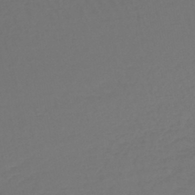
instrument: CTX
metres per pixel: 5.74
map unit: lHb
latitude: -43.2942
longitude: 65.6911
